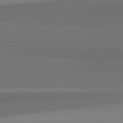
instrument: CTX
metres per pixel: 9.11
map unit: lApd
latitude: 82.7813
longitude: 166.1606
